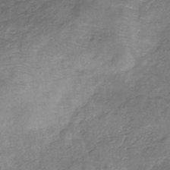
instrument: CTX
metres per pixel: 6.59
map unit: HNb
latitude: -32.8975
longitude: 59.1620
